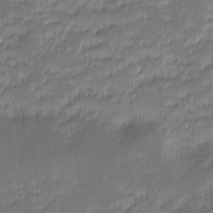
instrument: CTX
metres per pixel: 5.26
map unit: eHh
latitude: -2.1983
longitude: -82.2900
